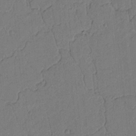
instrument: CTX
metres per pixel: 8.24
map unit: lAvf
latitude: 5.3104
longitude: 165.7289
